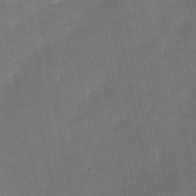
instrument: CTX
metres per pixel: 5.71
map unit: eHh
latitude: 5.1403
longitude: -69.6694
